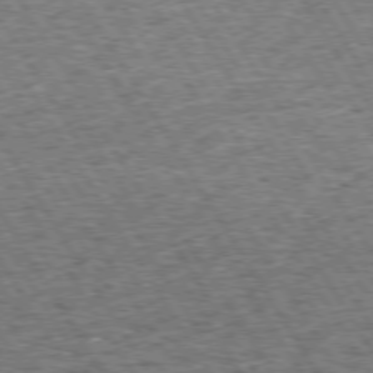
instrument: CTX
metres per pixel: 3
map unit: Hpe
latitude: 73.9151
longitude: -139.6316
